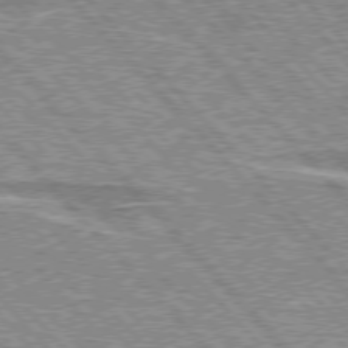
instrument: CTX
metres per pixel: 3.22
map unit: lApd
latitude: 76.0444
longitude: -81.4804
